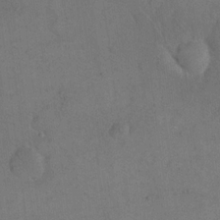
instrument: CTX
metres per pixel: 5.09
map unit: eHh
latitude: 18.9136
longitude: -64.4790
